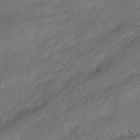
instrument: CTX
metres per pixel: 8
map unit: HNhu
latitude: -39.3888
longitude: 97.6344
